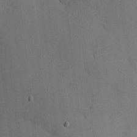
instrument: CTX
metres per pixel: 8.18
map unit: eHh
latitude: 4.3089
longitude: -69.9150
